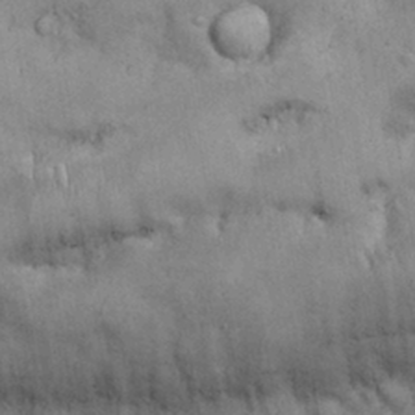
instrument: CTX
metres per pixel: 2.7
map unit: Nhu
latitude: 26.9514
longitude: -68.1578
